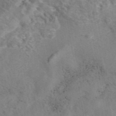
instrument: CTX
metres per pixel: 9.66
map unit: eAb
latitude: 43.3671
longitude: 108.7085
